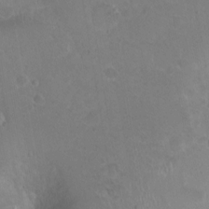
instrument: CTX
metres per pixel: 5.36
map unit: Nhu
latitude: 2.8569
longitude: -15.3293
